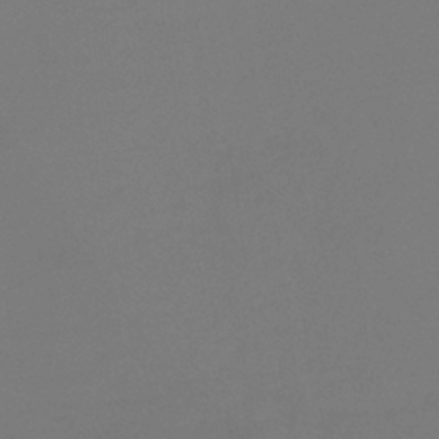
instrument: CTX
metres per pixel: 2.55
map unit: HNb
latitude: -35.5399
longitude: 55.2943
